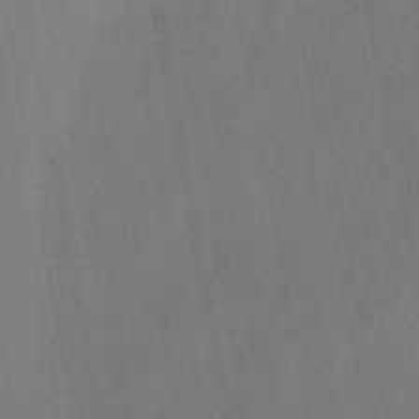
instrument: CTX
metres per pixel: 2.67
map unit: eHb
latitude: -43.5210
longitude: 87.7856
